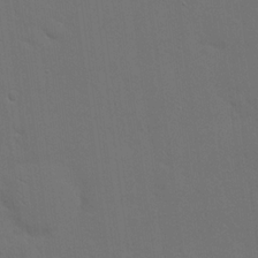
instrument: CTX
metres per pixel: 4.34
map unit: eHh
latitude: 19.1970
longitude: -66.7246
